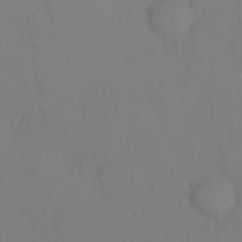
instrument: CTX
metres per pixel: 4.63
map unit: Ht
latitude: -9.7100
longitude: -36.9892
